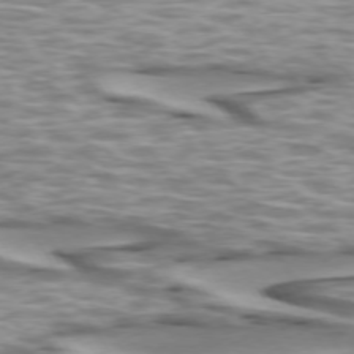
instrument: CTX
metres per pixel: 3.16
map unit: lApd
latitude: 73.7072
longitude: -56.9702
